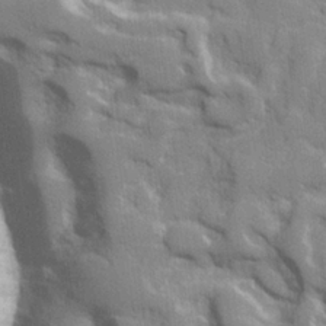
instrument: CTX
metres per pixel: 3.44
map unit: lHvf
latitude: 24.1955
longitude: 142.4817
